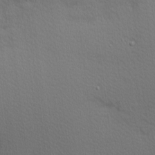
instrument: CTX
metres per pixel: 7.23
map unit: Nhu
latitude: 3.1214
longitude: -75.8017
